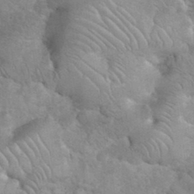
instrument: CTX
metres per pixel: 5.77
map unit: eHh
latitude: 35.9150
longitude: -65.1403
